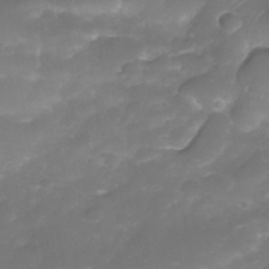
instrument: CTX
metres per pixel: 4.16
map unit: Nhe
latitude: -34.7085
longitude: -146.4790
